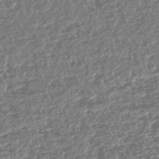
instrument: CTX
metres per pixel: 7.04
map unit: HNhu
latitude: -47.6910
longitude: 31.4643
